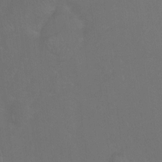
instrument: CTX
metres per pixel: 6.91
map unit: Ht
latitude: -9.5399
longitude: -35.1970
